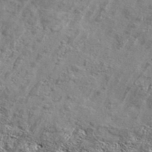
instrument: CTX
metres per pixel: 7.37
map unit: Aa
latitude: 34.7246
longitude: -135.1403
